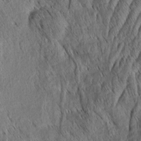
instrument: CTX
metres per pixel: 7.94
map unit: Aa
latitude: 6.4223
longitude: -130.5357
